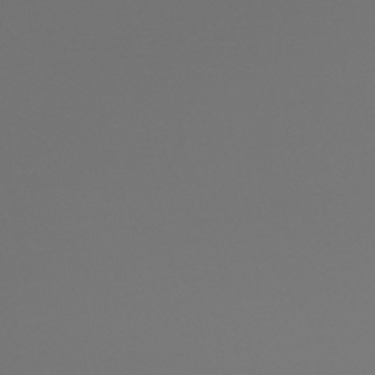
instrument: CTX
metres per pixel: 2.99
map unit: HNhu
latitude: -48.0661
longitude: 100.8408
